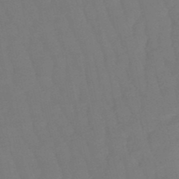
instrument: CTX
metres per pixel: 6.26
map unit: eHb
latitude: -50.4251
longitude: 77.6911
